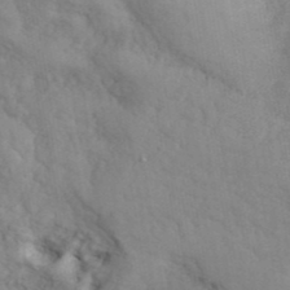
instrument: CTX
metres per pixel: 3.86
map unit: ANa
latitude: 41.9717
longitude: 53.3131
